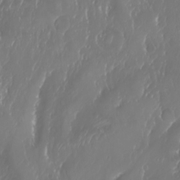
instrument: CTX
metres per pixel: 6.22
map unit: Aa
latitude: -7.7288
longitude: -78.8758
